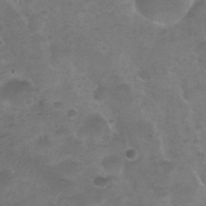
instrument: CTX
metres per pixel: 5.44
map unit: Nhu
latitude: 25.5938
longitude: -52.1011
